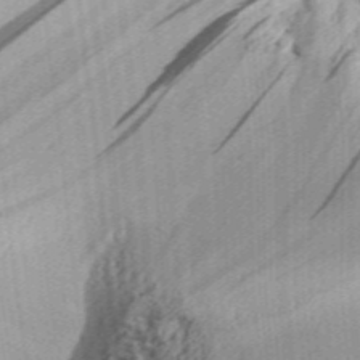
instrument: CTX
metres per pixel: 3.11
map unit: Aa
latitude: 30.6113
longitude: -136.8947
